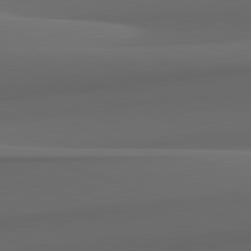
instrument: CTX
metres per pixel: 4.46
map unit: lApd
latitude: 82.4223
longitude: 142.5384
